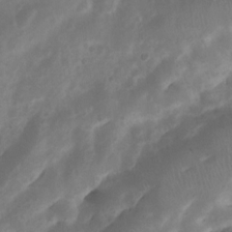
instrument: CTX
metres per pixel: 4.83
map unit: Nhu
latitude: 7.5182
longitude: -22.5735
